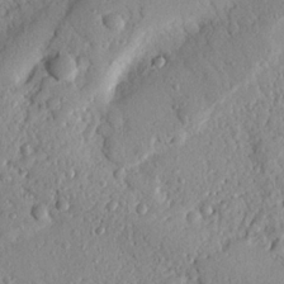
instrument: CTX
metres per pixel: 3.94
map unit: Nhu
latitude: 21.2915
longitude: -77.5560
